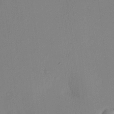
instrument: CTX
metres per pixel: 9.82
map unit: HNhu
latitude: 14.0255
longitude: 13.7100
